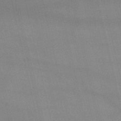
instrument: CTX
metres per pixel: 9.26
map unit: lHb
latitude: -48.7275
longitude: 70.3684
